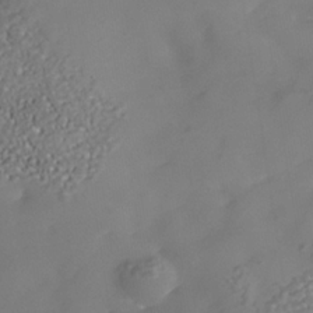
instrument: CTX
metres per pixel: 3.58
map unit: Nhe
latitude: -37.6155
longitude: -86.8569
